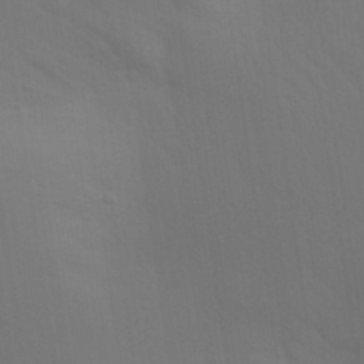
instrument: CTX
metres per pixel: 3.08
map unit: Aa
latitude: 30.2523
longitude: -144.6490
